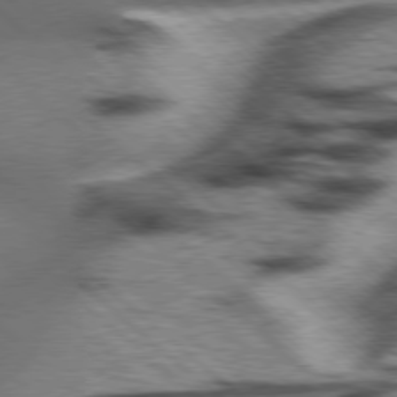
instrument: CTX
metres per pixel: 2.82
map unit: Hpe
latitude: 77.8583
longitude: -156.3845
